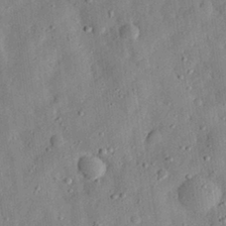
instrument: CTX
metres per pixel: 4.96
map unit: eHh
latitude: 30.1767
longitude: -75.8961
